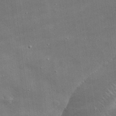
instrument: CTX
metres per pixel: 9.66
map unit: lHvf
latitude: 32.2523
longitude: -92.2522
